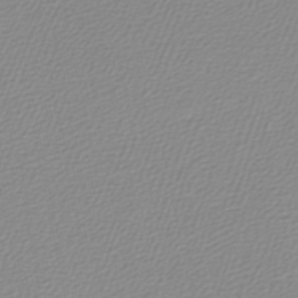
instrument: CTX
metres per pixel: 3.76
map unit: lHb
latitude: -46.7085
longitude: 64.3873
